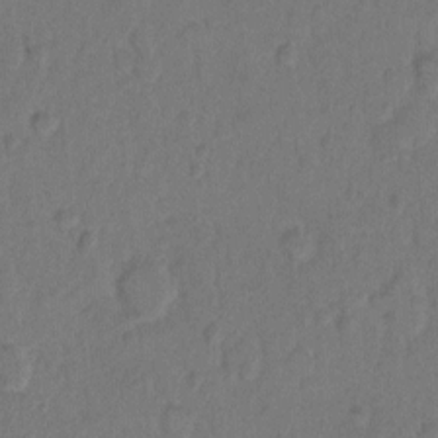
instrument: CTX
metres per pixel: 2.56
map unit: Hto
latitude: 7.5371
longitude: -61.7260
